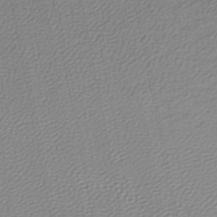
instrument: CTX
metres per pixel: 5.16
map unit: lHb
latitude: -44.9542
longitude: 75.1809
